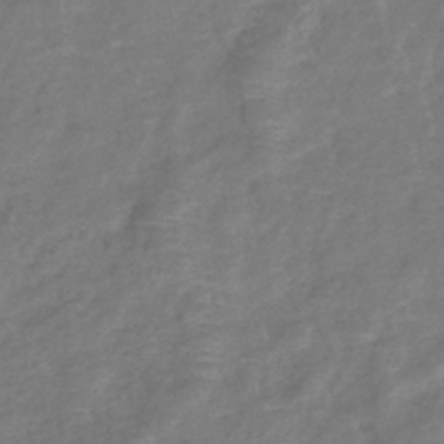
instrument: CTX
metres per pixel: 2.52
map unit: lHb
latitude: -41.5210
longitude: 78.9730
